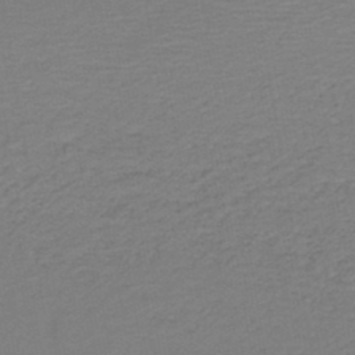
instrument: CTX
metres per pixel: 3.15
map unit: HNb
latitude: -43.0675
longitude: 49.5777
